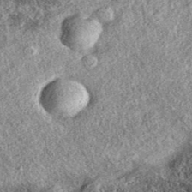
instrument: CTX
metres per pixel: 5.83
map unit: eAb
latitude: 38.3089
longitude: 107.9367
